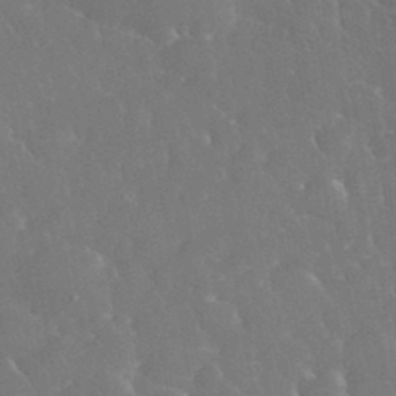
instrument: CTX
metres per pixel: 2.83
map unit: eHh
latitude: 34.5545
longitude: -63.8773
